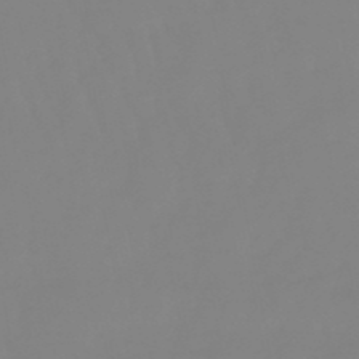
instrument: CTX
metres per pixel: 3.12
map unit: eHb
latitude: -49.8612
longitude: 74.6141
